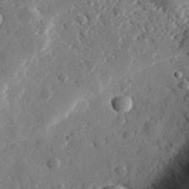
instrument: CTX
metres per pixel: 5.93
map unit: lHvf
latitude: 32.3467
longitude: -84.9514
